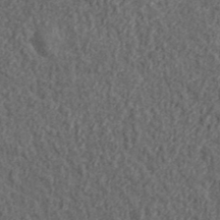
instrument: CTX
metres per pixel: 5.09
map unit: lHvf
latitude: 38.1578
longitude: -90.8380
